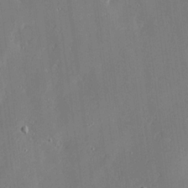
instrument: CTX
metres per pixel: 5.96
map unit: Ave
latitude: 17.6883
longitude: -139.5371
